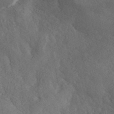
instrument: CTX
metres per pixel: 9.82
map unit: ANa
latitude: 44.3279
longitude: 37.6910
